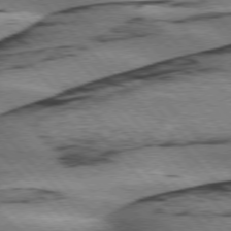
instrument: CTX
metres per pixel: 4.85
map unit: lApd
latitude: 75.8394
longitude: -78.3279
